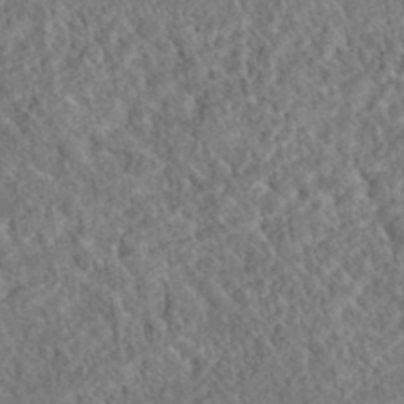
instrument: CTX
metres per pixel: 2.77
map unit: eAb
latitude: 37.6127
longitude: 112.1228
